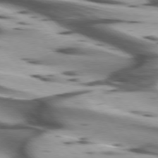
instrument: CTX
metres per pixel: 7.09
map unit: lApd
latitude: 75.3482
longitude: -63.7261
